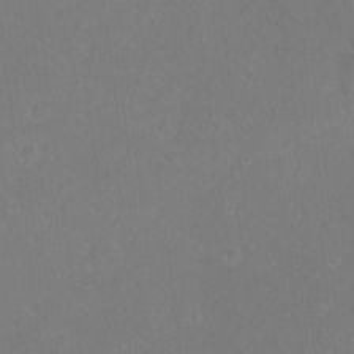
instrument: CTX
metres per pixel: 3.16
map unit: eHh
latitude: -11.0298
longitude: -64.6679
